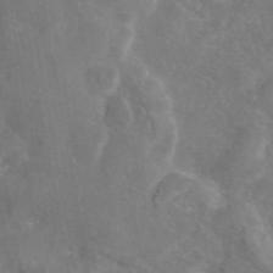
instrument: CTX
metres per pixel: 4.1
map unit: eAb
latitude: 45.8772
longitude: 120.3117
